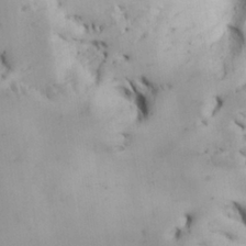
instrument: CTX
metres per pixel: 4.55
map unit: Nhu
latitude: 27.5371
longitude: -71.8394
